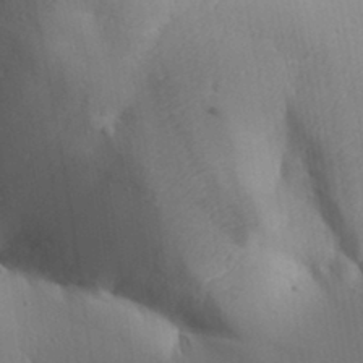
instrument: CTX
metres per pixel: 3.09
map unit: Aa
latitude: 32.4979
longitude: -143.3671
